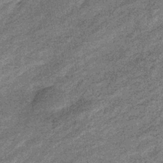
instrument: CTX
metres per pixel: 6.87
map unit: eHb
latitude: -38.0472
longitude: 79.3509
